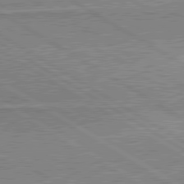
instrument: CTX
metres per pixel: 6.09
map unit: lApd
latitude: 80.5357
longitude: 143.4643
